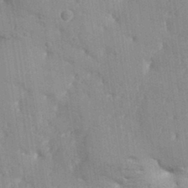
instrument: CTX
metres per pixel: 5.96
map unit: Aa
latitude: 33.3860
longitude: -144.4223
